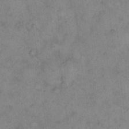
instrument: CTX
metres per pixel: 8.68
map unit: eHh
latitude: 11.9339
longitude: -62.5168
